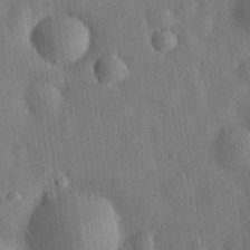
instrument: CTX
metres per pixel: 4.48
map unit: eHh
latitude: 30.1956
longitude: -74.3278
